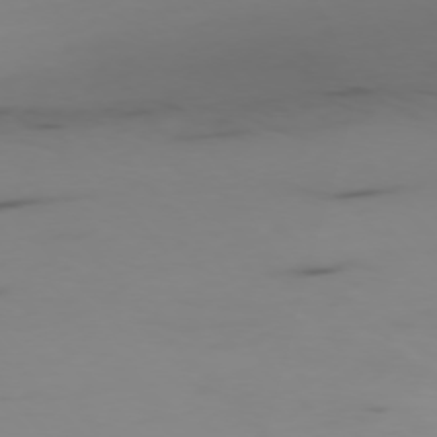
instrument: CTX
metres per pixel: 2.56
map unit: Ap
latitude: -76.7274
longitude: -66.8191
